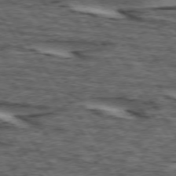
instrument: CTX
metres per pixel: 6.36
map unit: lApd
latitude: 74.2712
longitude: -73.2726
